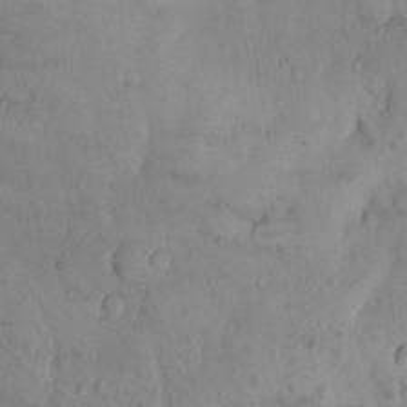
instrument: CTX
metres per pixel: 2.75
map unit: Hto
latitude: 10.8569
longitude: -58.2900
